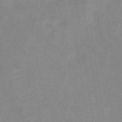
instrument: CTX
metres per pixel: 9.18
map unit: eHb
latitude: -36.0094
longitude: 73.3509
